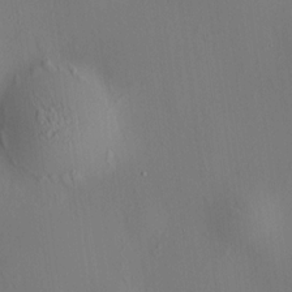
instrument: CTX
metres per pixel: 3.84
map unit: HNhu
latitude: 8.5735
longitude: 14.4818
